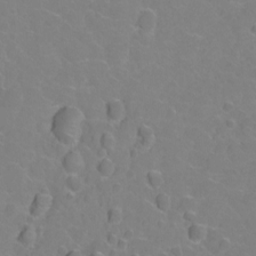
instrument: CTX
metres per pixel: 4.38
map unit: Hto
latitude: 2.7057
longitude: -33.3482
